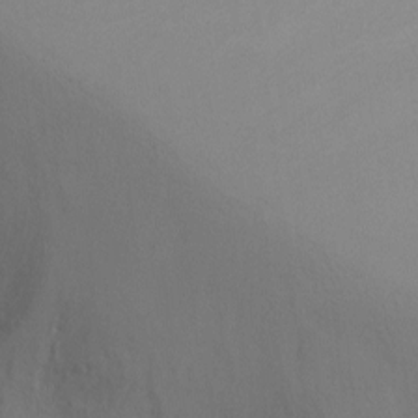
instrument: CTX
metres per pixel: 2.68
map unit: Ht
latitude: -9.5210
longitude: -32.2711
